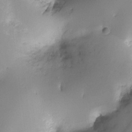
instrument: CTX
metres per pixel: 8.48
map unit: Ht
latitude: -16.5574
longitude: -48.6490
